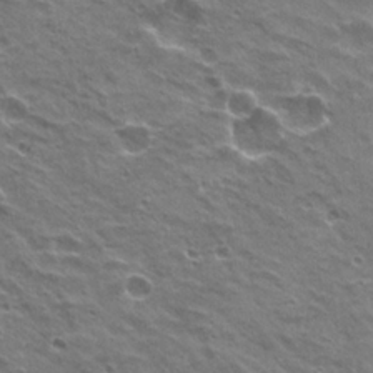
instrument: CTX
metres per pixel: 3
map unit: Hto
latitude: 22.1956
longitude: -31.4238
